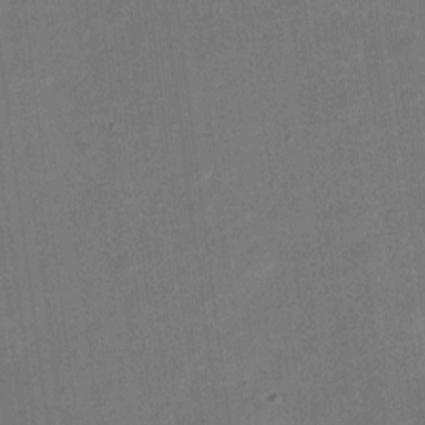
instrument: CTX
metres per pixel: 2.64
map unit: eHh
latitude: 4.7624
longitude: -66.5167
